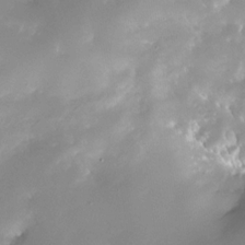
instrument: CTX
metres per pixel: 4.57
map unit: Nhe
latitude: -32.6519
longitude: -118.0822
